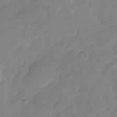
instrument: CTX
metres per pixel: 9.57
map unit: Nhu
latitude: -28.7463
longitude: -61.0836
